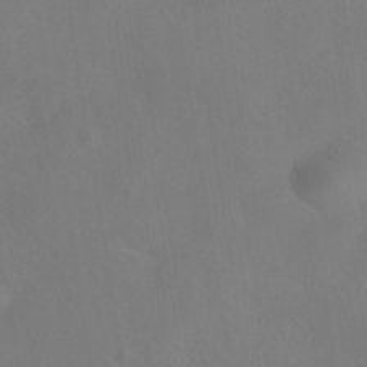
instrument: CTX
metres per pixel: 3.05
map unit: HNhu
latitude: -39.5966
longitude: 101.0297
